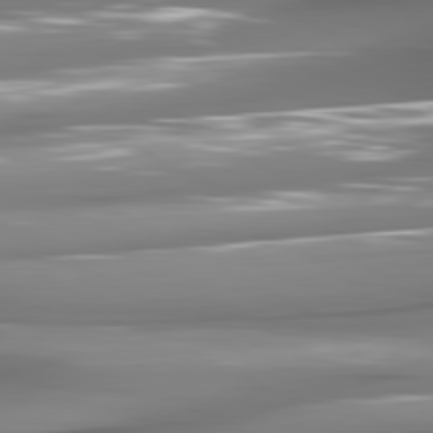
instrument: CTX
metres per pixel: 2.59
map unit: lApd
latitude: 80.8191
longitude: -144.7624
